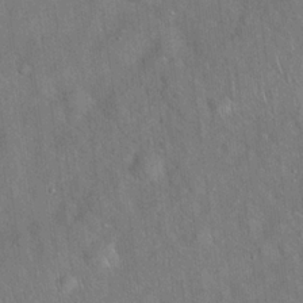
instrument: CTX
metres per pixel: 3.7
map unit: Hto
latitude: 19.0836
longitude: -53.1025
